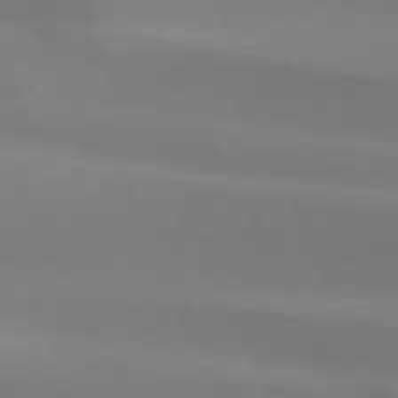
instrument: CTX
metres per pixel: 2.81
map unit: lApd
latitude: 73.3293
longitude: -49.0269
